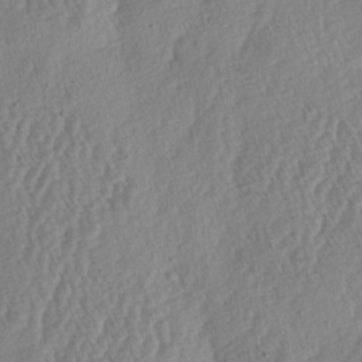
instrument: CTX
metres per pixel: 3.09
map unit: lAa
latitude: -5.6533
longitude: -130.1956
